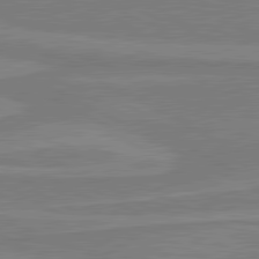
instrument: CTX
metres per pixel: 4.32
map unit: lApd
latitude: 81.2348
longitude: 171.7478
